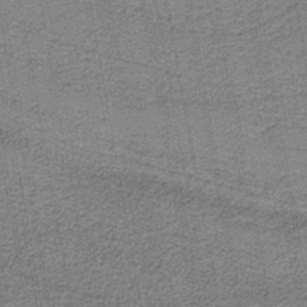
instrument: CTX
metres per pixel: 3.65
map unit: eAb
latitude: -38.8975
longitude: 52.7085
